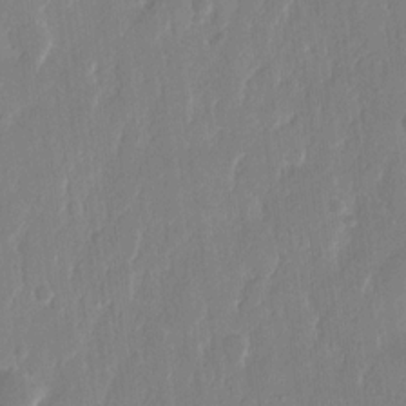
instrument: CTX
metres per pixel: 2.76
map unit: eHh
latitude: 12.5924
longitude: -70.8002
